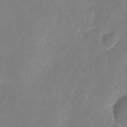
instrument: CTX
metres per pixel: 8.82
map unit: Nhu
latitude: -29.5021
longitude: -77.6882
